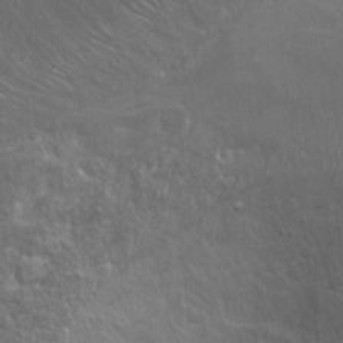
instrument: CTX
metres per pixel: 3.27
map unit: Ht
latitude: -5.3320
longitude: -36.5546
